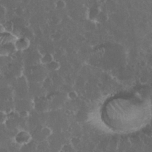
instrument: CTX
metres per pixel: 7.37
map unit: eHh
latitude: 33.9906
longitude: -61.3292
